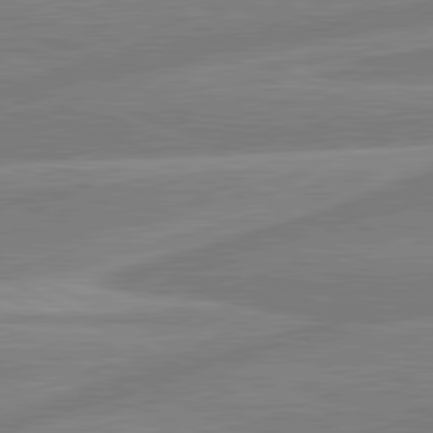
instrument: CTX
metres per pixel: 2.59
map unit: lApd
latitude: 80.9703
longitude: -168.2901
